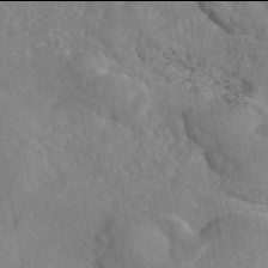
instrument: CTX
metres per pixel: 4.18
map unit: eAb
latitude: 45.9906
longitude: 112.4062
